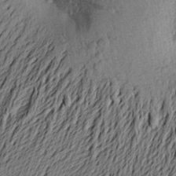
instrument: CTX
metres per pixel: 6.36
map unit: Aa
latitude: 24.4034
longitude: -150.1577
